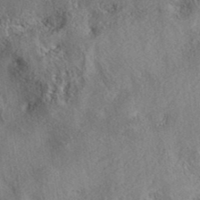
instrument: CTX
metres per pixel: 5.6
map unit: eAb
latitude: 38.3089
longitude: 112.9920
